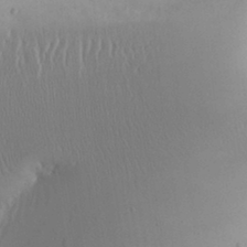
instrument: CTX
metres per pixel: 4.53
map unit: Aa
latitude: 31.3482
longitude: -143.9339
